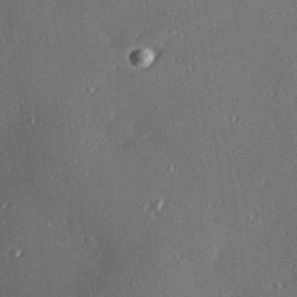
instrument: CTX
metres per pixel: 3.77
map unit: Hve
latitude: 27.7639
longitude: -91.2537
